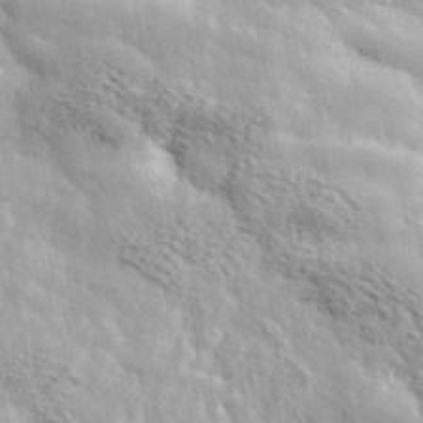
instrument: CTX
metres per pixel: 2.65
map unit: lHvf
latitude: 36.1578
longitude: -87.9717
